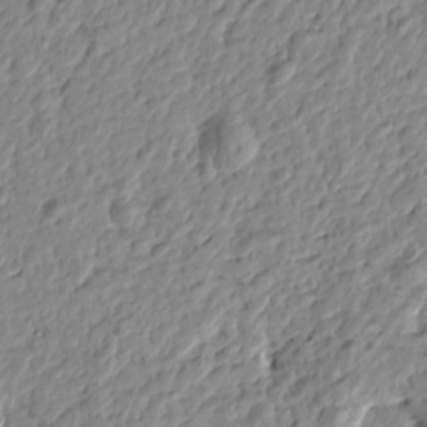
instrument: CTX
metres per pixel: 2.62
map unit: Htu
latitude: -1.1809
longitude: -178.3090
